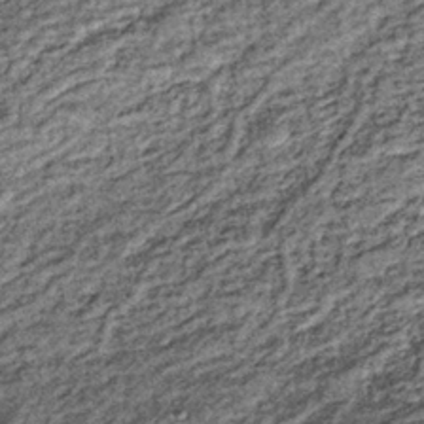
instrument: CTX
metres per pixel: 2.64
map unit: lHb
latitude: -36.1039
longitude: 66.6708
